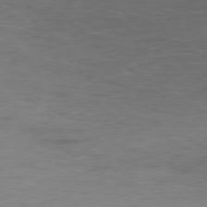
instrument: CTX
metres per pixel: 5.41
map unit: Ap
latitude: -79.5777
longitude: -78.1767
